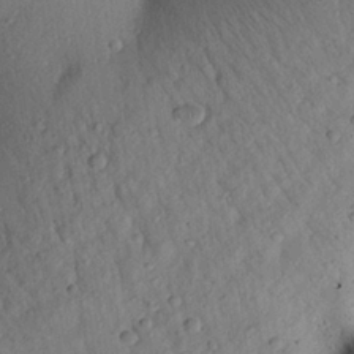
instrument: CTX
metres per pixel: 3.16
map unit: Aa
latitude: 23.1592
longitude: -148.1389
